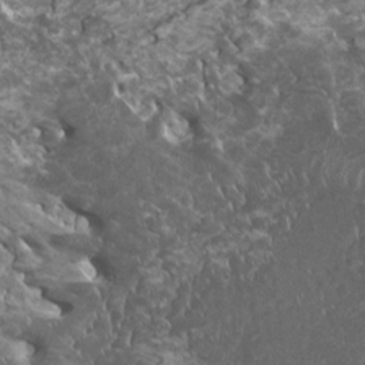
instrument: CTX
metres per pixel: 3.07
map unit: HNhu
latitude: 0.0822
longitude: 2.9163
